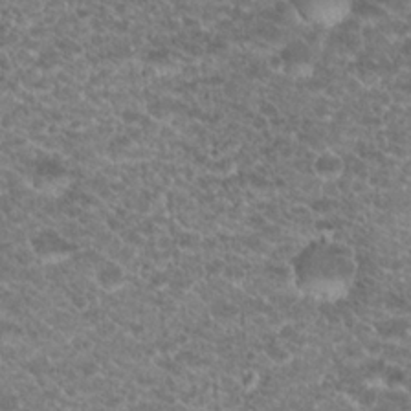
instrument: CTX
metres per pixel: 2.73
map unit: Hto
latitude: 19.7827
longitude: -37.5371
